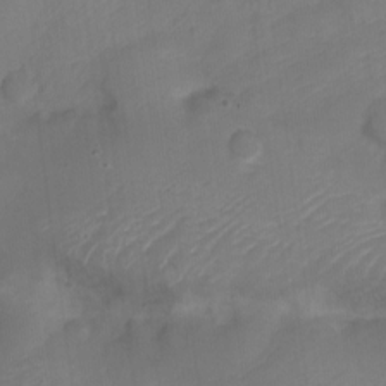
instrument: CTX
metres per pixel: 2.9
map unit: Nve
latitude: -21.4454
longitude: 106.4062
